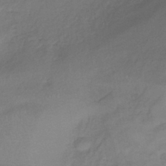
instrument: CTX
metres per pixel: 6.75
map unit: lHb
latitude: -38.8597
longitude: 74.8030
